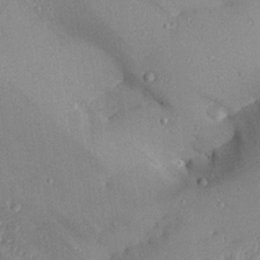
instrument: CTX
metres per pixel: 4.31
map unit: Aa
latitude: 27.6883
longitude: -129.6694
